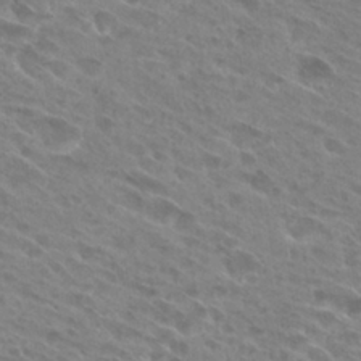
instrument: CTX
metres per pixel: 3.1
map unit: Hto
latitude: 26.2334
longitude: -40.5923
